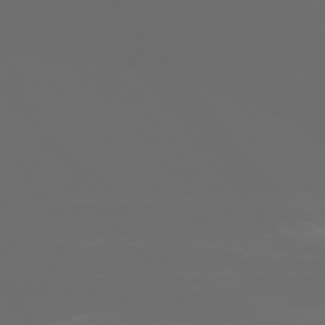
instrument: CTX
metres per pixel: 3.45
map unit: Ap
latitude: -76.0283
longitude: -75.0836
